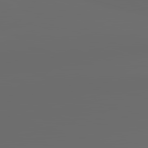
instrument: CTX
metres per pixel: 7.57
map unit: lApd
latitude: 83.6504
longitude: -128.9136
